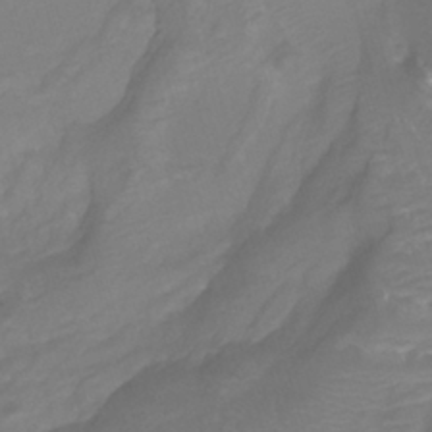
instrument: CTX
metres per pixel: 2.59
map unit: Nhu
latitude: -9.2754
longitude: -70.9325
